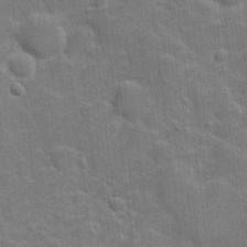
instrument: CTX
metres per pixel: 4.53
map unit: Hve
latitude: 19.1025
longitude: 151.8989
